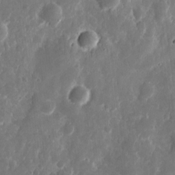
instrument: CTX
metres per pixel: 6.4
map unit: eHh
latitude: 11.2726
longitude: -71.9528
